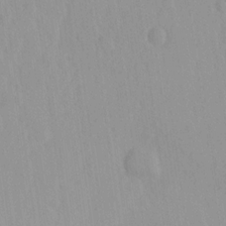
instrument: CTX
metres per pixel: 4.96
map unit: Ave
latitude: -11.3132
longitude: -120.6869
